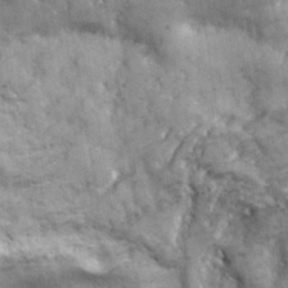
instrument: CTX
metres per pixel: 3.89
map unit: lHvf
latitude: 35.0836
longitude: -91.7072
